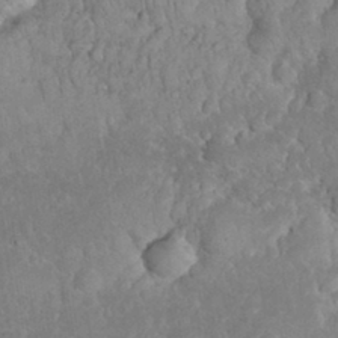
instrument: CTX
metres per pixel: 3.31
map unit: eHh
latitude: 32.7246
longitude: -64.8002
